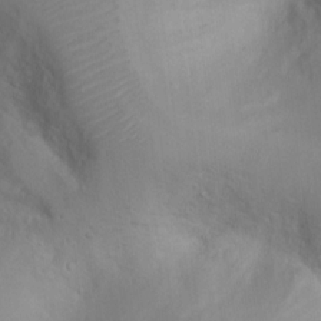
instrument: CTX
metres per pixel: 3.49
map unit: Nhu
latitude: 11.1781
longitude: -26.0633
